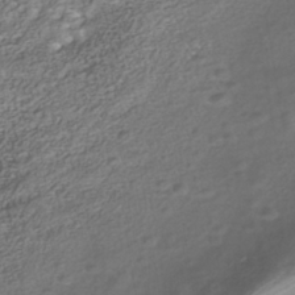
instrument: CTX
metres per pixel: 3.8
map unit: Nhe
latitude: -40.7652
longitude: -100.6302
